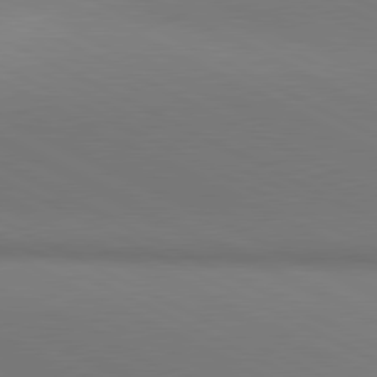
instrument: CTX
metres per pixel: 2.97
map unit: lApd
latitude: 81.0269
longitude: 145.4832
